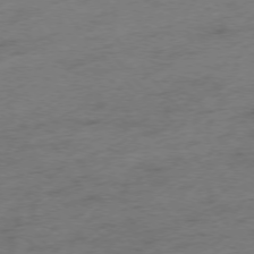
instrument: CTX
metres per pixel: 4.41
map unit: Hpe
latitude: -76.0850
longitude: -11.8772
